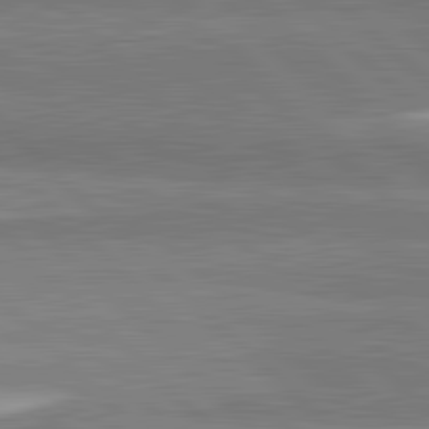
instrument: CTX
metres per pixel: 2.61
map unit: lApd
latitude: 82.2144
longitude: 162.9352
